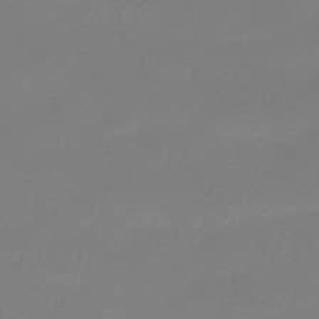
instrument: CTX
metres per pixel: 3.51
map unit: lHb
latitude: -46.9919
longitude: 62.6707
